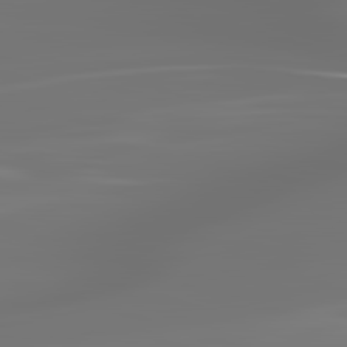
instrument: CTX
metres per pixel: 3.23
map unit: lApd
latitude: 83.4804
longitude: -129.4993
